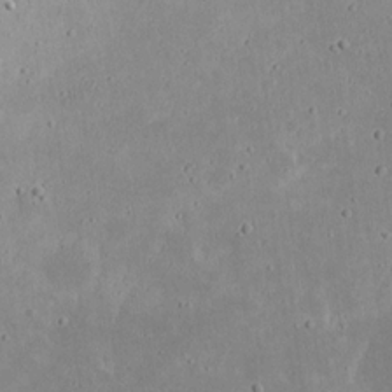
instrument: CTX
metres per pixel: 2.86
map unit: eHh
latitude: 18.1011
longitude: -72.3090
